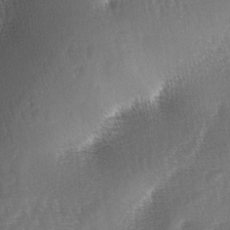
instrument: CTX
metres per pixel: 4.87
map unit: lAa
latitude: -4.3873
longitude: -128.6112
